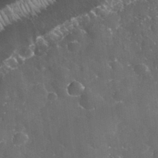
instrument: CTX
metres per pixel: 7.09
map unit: eHh
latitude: 33.0458
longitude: -62.5546
